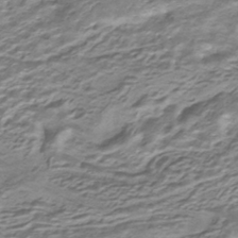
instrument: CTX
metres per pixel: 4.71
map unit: HNhu
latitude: -40.2550
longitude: 109.1998
